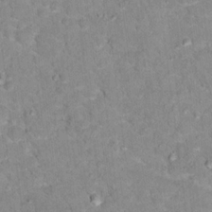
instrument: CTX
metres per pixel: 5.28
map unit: Hto
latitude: 17.4615
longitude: -35.8583
